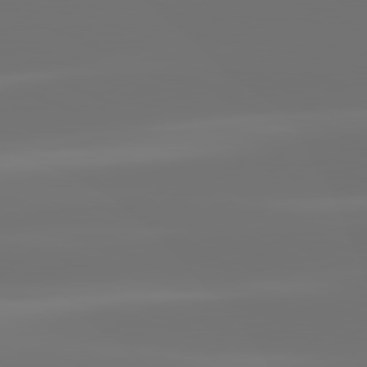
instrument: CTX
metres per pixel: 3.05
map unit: lApd
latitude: 81.3293
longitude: -144.4979
